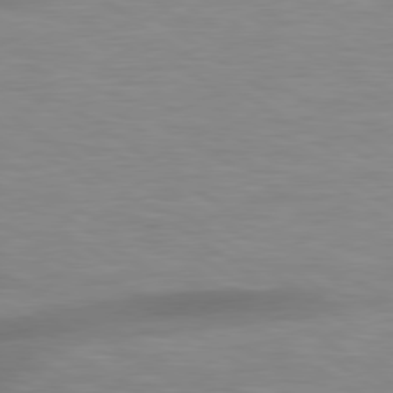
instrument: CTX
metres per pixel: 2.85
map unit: Hpe
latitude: 79.1592
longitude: -134.6301
